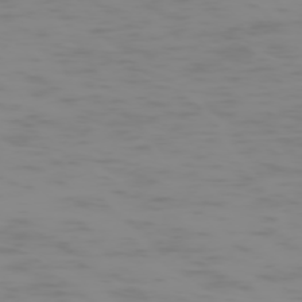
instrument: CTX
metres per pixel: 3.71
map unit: Hpe
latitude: -74.5574
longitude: 6.4062
